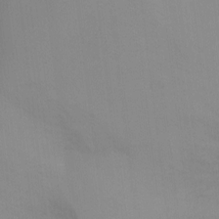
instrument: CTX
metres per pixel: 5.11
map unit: Ht
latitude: -9.4076
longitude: -31.1026
